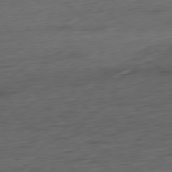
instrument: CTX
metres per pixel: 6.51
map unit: Ap
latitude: -79.4832
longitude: -63.5371
